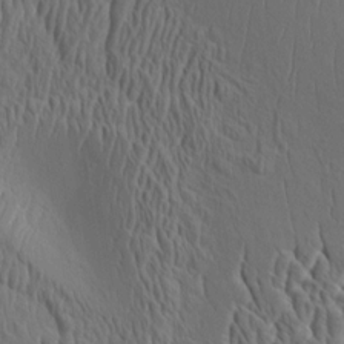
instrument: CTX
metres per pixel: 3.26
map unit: Aa
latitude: 8.8947
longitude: -132.4790
